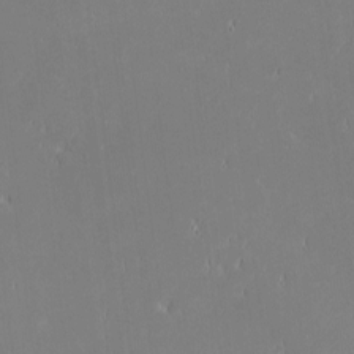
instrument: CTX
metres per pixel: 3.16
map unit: eHh
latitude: -2.6329
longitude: -83.9528
